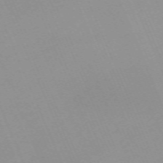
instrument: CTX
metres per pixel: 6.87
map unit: Nhu
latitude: -66.9542
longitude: 38.7274
